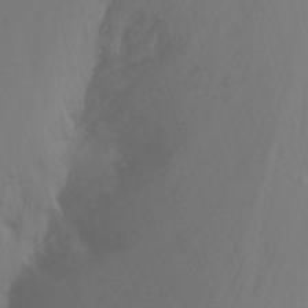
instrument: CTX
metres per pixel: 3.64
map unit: Nhu
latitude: -14.1984
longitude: -56.0633
